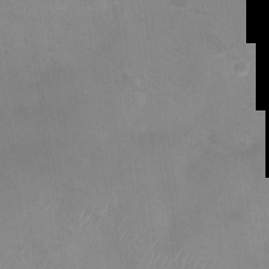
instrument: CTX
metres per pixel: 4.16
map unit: Nhu
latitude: -28.5385
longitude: -63.1592
